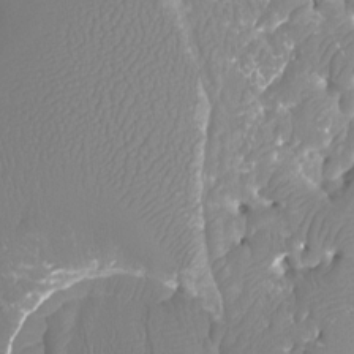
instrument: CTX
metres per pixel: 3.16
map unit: Ht
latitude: -4.1983
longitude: -26.6113
